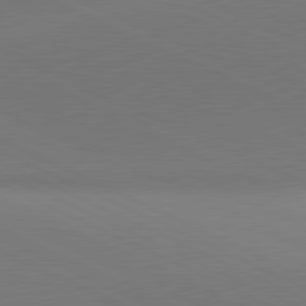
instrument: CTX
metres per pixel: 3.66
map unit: lApd
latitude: 81.3293
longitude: 144.6708
